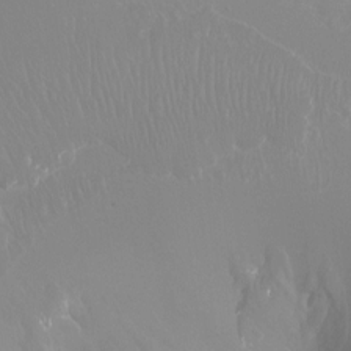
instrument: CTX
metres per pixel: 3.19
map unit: Ht
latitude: -3.4454
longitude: -26.1767
